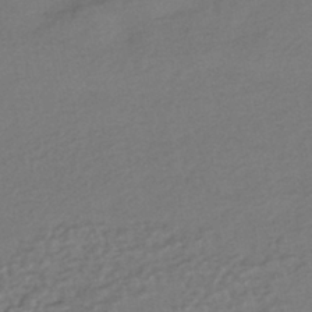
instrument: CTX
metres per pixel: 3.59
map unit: HNhu
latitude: -43.0297
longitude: 95.1809
